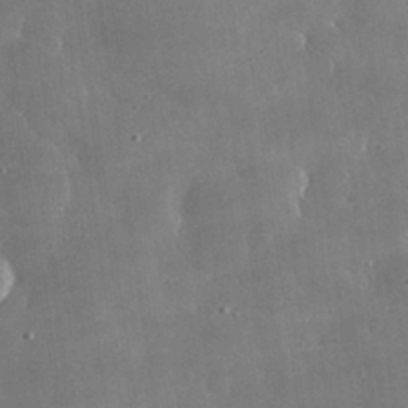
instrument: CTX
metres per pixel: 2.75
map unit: lHvf
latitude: 30.9325
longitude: -93.0836
